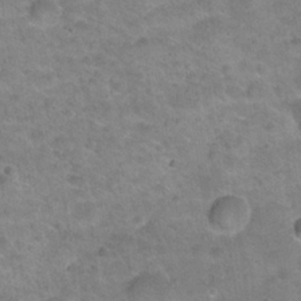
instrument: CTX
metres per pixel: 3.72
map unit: Hto
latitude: 21.2159
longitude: -49.4615
